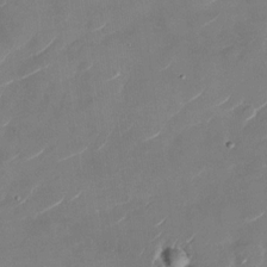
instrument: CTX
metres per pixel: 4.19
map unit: Nhu
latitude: -28.9542
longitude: -72.9514
